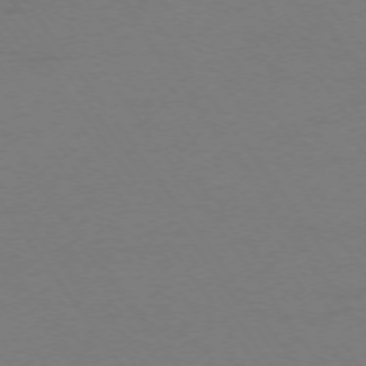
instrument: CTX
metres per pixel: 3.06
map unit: Ap
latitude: -74.6141
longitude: -73.5183
